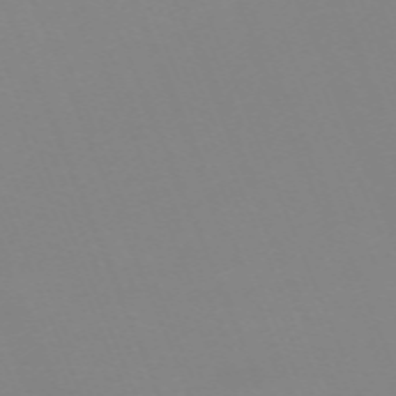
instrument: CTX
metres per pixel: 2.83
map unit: Nhu
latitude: -67.0297
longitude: 38.1606
